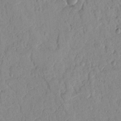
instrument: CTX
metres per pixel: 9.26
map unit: Nhu
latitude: 17.5749
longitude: -78.2523
